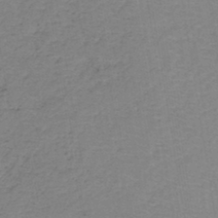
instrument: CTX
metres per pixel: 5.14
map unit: eHh
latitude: -43.3887
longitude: -32.5546
